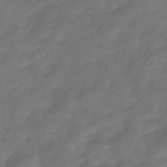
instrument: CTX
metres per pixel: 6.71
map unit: eHb
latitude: -34.4062
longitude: 80.3684
